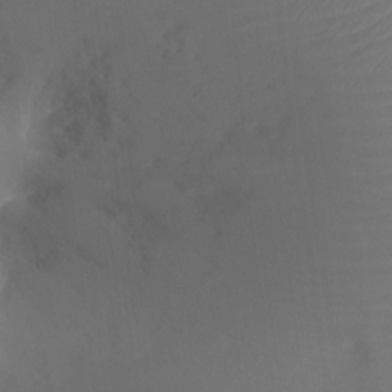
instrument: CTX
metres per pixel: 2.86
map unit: Ht
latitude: -16.9920
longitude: -41.4615
